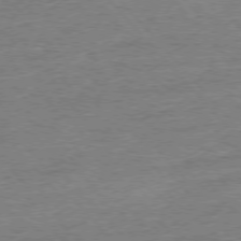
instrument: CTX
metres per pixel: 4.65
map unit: Ap
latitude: -77.2565
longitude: -96.1011
